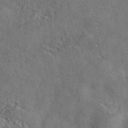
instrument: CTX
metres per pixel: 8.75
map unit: eAb
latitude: 45.4615
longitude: 111.1242
